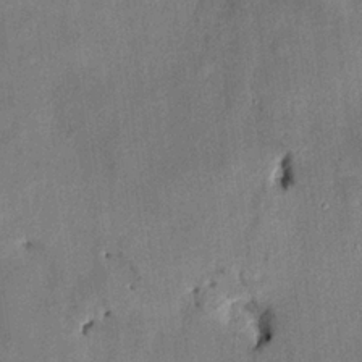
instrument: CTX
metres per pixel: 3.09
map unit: HNhu
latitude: 14.1767
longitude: 11.2565
